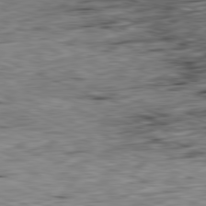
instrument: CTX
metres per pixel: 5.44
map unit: Ap
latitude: -81.6155
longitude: -82.7057
